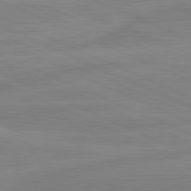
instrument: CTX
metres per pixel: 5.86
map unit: lApd
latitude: 81.6883
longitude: -173.2348
